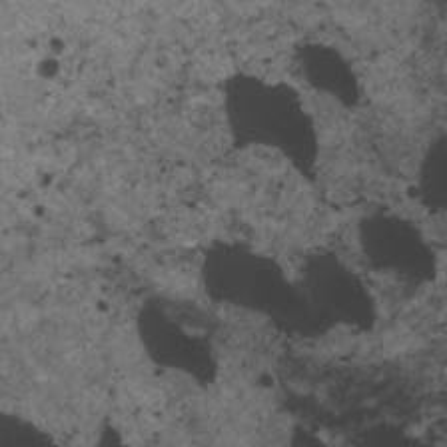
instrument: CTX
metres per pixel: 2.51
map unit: HNhu
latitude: 3.1403
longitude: 4.5196
